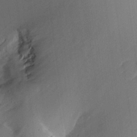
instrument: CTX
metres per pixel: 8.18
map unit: Aa
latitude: 21.0648
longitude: -146.9892
